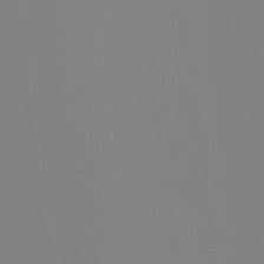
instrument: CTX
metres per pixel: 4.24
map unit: Ht
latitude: -4.8219
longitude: -61.9339
